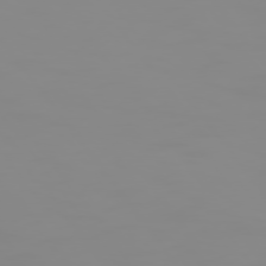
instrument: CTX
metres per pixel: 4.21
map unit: Hpe
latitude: 74.6679
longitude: -126.8569
